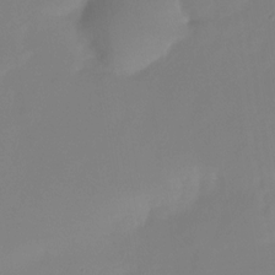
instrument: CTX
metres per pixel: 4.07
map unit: HNhu
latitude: -23.5588
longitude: 50.2928
